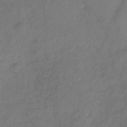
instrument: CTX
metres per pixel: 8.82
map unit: Hve
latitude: -32.8030
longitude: 92.4251
